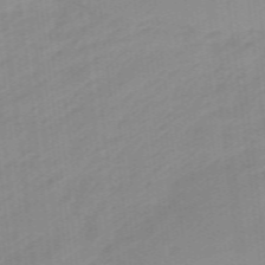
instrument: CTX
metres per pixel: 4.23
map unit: lHb
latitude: -48.1228
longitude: 83.3132
